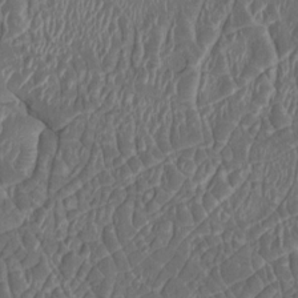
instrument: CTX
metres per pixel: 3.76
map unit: HNhu
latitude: 3.7260
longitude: -6.1389
